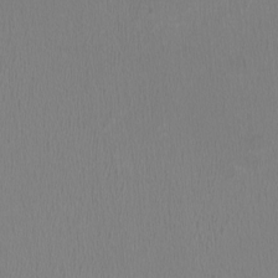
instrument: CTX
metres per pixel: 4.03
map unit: HNhu
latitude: -1.9556
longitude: -0.6868
